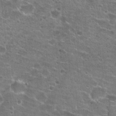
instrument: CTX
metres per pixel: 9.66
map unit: Hto
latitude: 21.7072
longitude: -42.5546
